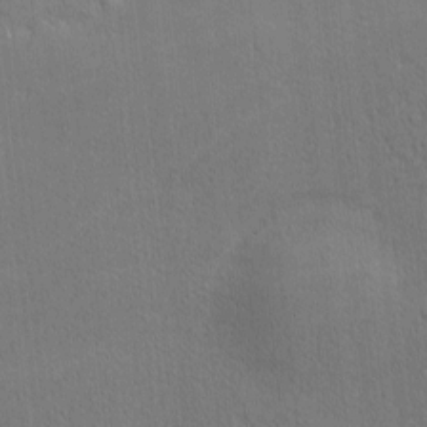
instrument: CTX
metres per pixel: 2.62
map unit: Nhu
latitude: 0.8380
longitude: -78.8191
